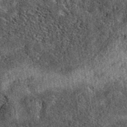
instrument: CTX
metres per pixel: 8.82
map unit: eAb
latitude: 39.8205
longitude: 108.8597
